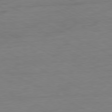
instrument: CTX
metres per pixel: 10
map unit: Ap
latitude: -80.9353
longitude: -77.5371
